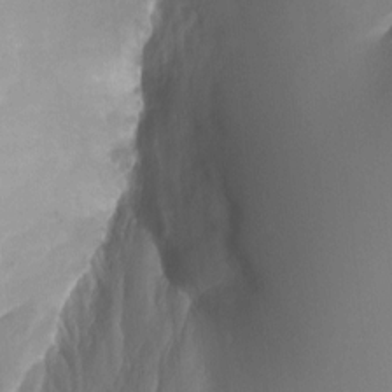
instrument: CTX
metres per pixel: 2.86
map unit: Nhu
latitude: -23.1053
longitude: -71.5182
